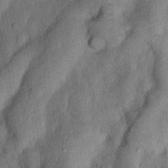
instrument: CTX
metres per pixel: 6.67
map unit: Nhu
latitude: 5.8016
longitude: -23.7638
